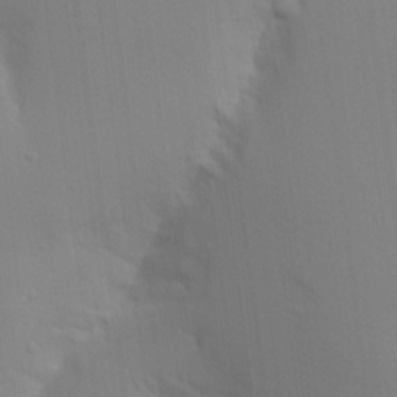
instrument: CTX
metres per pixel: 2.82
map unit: Aa
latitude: 15.2159
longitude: -147.3104
